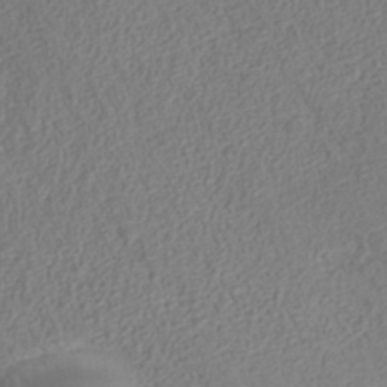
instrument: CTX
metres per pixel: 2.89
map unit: ANa
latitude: 35.4426
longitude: 14.2551
